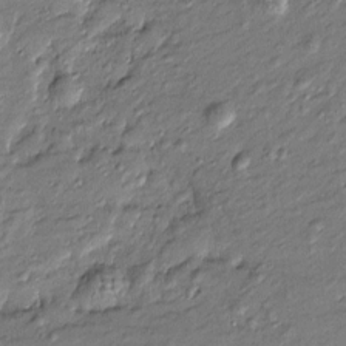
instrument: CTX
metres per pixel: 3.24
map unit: Htu
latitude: -7.8044
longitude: 177.1620
